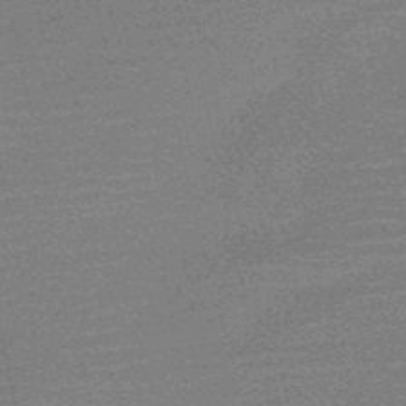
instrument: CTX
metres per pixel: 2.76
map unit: HNb
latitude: -52.2739
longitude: -47.4427
